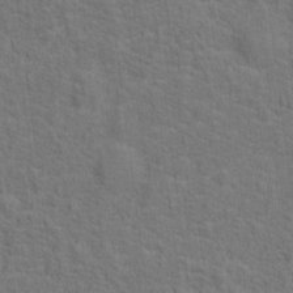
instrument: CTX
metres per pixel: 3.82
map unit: Hto
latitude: 15.1970
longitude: -38.1389
